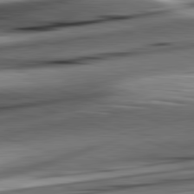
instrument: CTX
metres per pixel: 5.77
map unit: lApd
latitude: 82.3089
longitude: -151.8961
